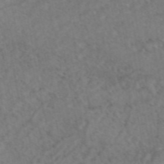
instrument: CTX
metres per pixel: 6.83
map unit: eAb
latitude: 45.2915
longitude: 114.2928
